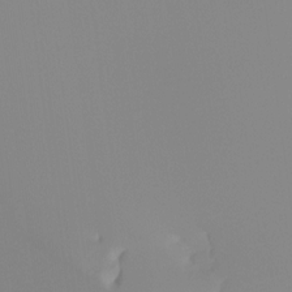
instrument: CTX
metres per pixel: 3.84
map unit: Ht
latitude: -13.4077
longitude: -49.9528
